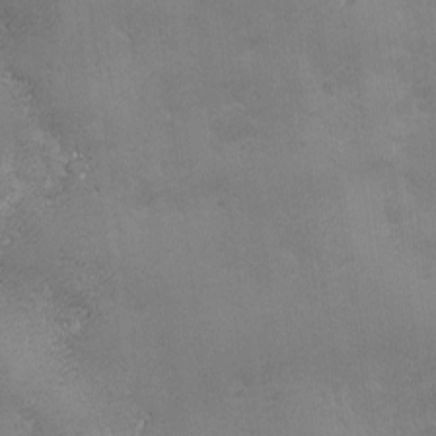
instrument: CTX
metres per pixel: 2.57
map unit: Ave
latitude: -7.4454
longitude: -121.0459
